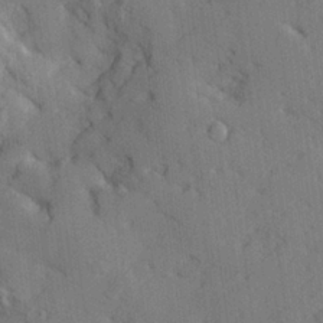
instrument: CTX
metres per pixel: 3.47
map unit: lHvf
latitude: 25.6127
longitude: 142.9541
